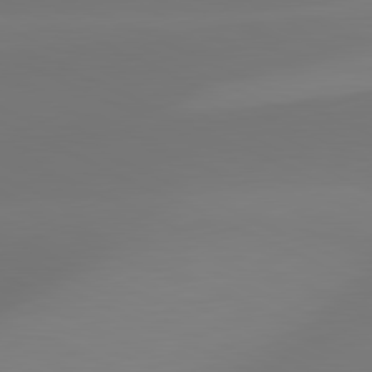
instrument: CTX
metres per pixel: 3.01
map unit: lApd
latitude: 81.7261
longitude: 129.3510
